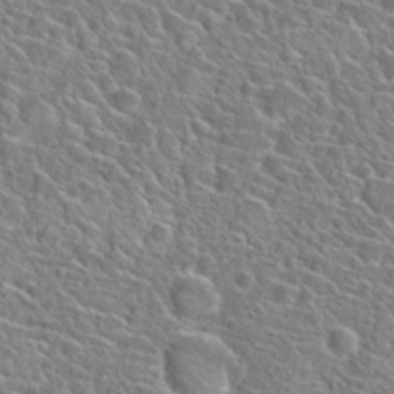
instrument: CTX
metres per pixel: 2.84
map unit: Hto
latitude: 24.2333
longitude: -45.4993
